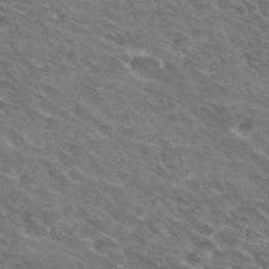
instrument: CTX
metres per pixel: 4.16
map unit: Hto
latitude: 31.6694
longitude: -44.2522
